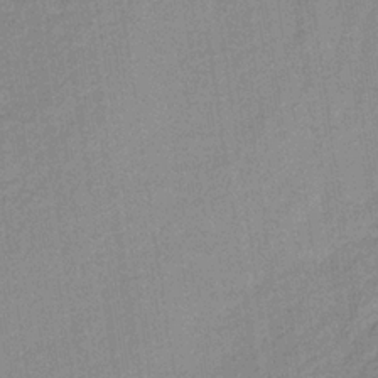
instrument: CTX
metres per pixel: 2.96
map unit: lHb
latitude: -35.1053
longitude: 66.0283
